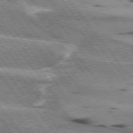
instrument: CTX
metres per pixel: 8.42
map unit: lApd
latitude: 75.0458
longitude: -65.8961
